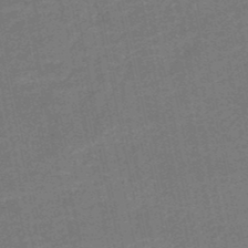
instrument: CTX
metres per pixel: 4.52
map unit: HNb
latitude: -48.8597
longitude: 59.1620
